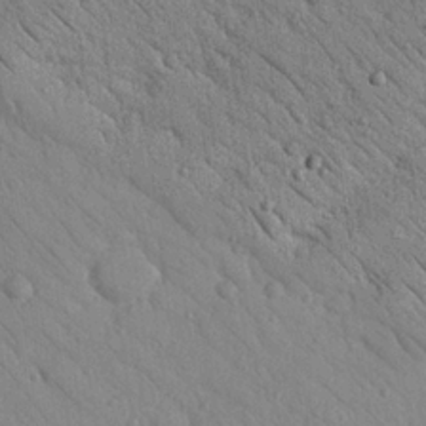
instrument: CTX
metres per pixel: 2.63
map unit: Nhu
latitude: 23.6694
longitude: -74.3656
